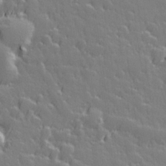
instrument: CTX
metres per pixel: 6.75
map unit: Hve
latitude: 26.8569
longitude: 145.0864
